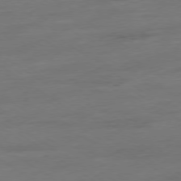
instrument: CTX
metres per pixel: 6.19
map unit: Ap
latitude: -78.1794
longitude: -58.7246
